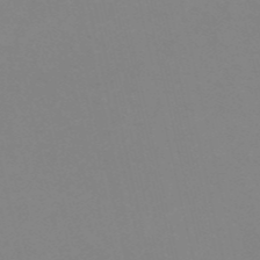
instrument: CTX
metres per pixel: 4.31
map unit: eHh
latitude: -53.7099
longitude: -24.8946
